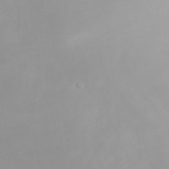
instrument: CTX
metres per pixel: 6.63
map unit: eHh
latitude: 21.5182
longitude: -63.8395
